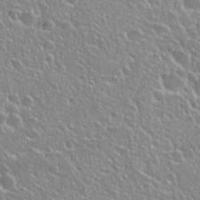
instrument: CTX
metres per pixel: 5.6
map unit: Hto
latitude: 26.2523
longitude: -50.5734
